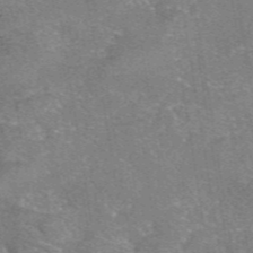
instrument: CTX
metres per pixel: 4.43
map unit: eAb
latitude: 47.2915
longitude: 102.6141
